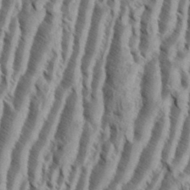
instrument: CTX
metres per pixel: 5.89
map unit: eHh
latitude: 34.7246
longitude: -138.0444
